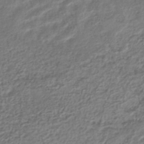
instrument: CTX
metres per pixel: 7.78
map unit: HNhu
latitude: -44.7274
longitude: 103.0298
